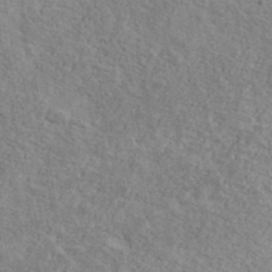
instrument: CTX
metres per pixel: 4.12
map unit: Ave
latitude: 41.8772
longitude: -109.7260
